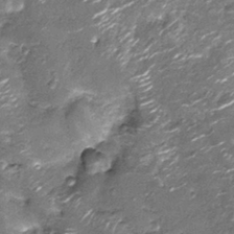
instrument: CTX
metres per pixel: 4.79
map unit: Nhu
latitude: -13.1431
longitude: -22.7057
